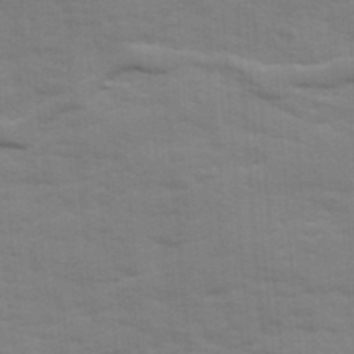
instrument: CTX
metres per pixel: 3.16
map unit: Ave
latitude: 12.6491
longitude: -102.2711
